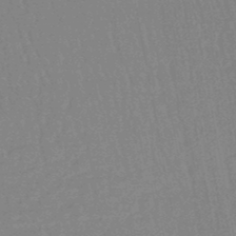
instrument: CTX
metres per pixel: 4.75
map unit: eHb
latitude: -46.7085
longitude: 80.0850
